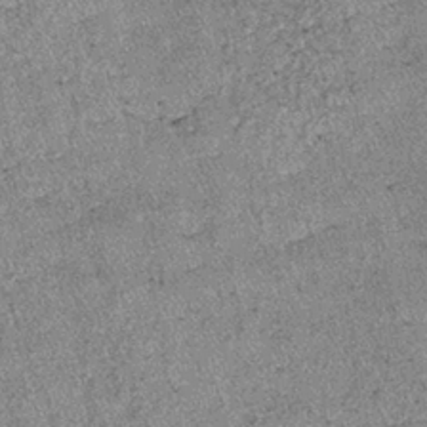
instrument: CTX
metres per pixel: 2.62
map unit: lHb
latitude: -38.4629
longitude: 67.0676
